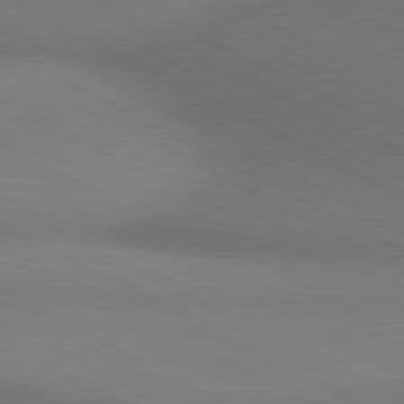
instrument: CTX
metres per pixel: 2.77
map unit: lApd
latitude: 80.4412
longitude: 128.8219
